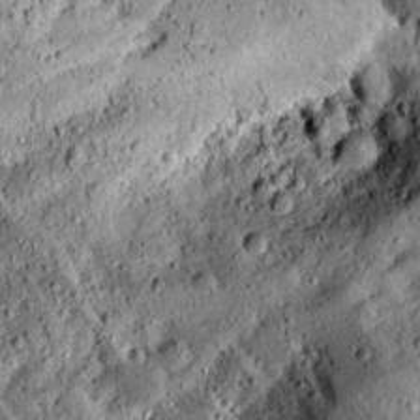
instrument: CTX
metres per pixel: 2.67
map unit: Aa
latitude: 13.5938
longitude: -139.4804
